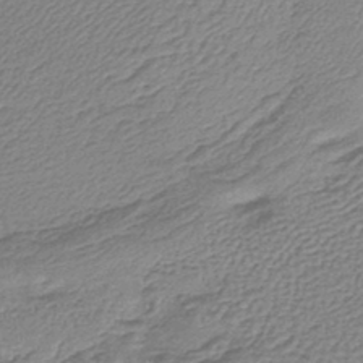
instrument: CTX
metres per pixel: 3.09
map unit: lHb
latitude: -42.0849
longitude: 66.4818
